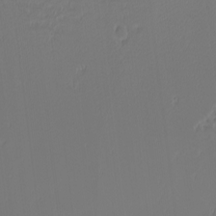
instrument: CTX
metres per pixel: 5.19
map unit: Nhu
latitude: -4.1794
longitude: -85.8395
